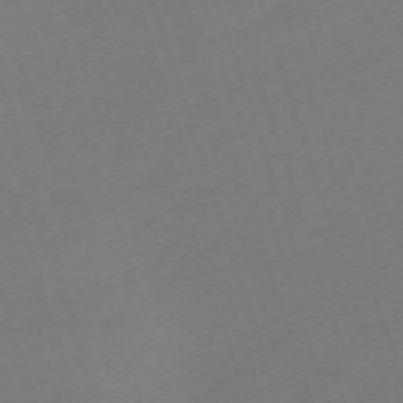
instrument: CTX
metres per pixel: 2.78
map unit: eHh
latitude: -63.1809
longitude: 53.3509
